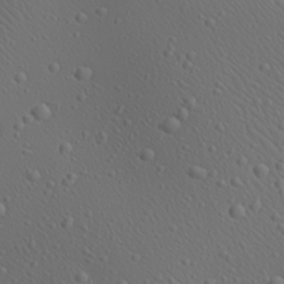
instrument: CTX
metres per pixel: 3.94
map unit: Aa
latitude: 23.3859
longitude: -137.9717
